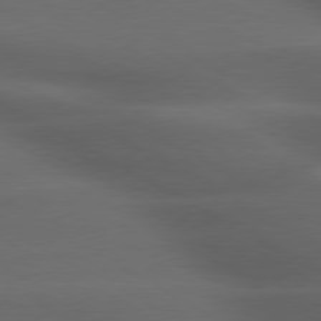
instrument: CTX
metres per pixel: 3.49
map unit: lApd
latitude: 79.4049
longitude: -118.8002
